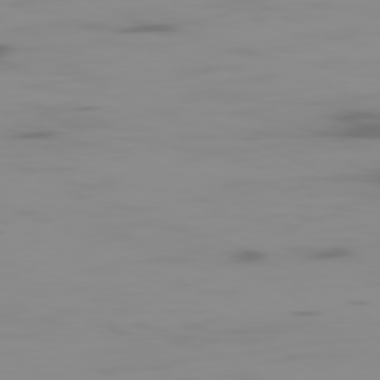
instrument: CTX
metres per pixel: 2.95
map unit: Ap
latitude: -81.1620
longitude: -62.5924
